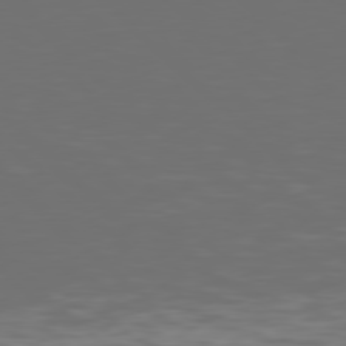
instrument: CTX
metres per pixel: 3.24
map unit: Hpe
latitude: 77.5371
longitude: -168.3467
